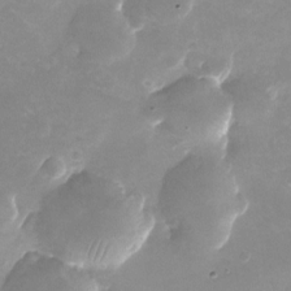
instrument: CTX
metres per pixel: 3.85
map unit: Nhu
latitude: -24.9542
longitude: -70.1011
